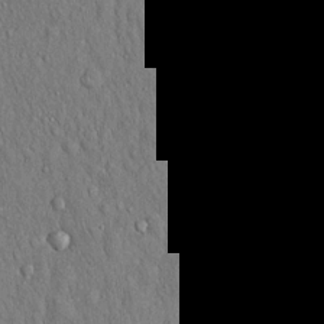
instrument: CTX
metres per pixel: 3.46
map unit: Hto
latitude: 17.0081
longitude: -58.4979
